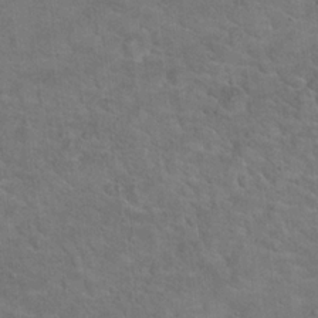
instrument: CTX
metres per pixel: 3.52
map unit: Hto
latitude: 18.7813
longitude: -43.6316
